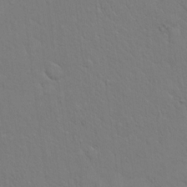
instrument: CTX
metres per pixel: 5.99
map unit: eHh
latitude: 17.9528
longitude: -62.8380
